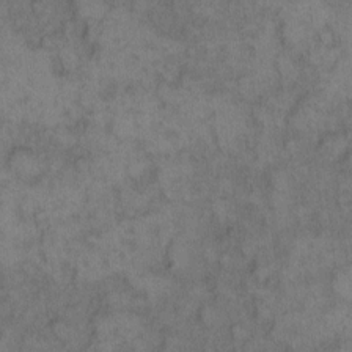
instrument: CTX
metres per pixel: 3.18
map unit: eHh
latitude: 12.1011
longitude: -64.1578
